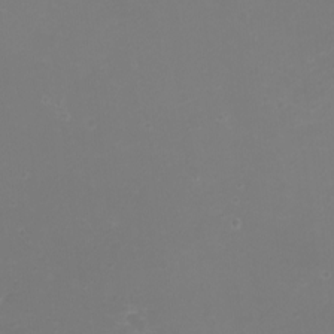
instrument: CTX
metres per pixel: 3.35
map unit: eHh
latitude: -3.5021
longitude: -76.3845
